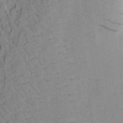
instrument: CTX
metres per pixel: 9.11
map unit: Aa
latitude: 20.0255
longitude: -141.4615
